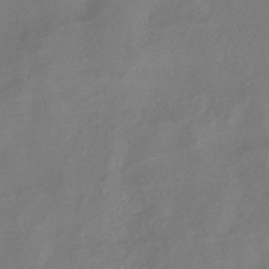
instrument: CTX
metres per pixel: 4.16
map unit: HNhu
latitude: -43.3887
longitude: 91.4833
